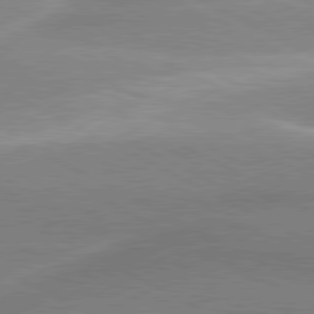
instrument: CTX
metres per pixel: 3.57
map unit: lApd
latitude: 80.2333
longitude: -136.1767
